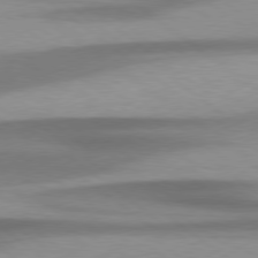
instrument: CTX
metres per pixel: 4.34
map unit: Hpe
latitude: 78.7435
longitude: -134.1389
